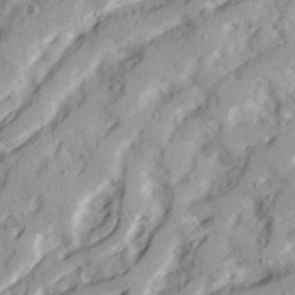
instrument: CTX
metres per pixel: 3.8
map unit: Ave
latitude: 22.0633
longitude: -131.6883
